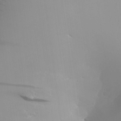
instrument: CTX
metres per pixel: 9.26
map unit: Aa
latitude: 23.9339
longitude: -127.3104
